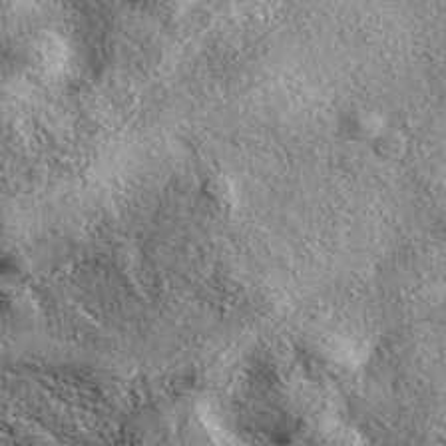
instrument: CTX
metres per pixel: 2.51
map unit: eAb
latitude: 38.4601
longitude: 109.5777
